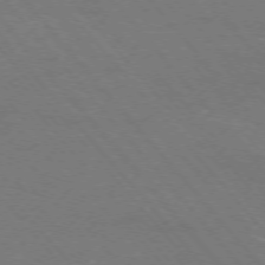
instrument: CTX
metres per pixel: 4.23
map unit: Ap
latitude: -75.7856
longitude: -69.0459
